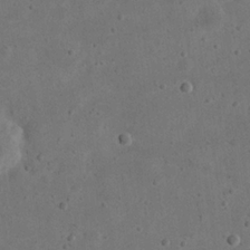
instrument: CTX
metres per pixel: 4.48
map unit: eHh
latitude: 23.4426
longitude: -68.3090
